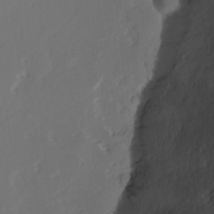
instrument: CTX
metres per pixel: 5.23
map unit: Hve
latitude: 3.0647
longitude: -121.8773
